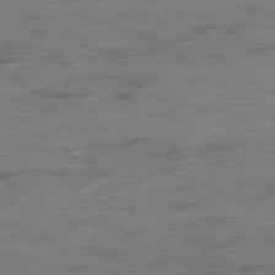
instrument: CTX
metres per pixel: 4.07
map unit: Ap
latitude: -80.0283
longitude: -52.4601
